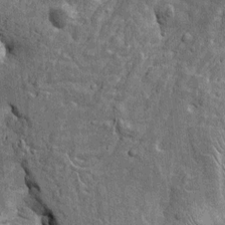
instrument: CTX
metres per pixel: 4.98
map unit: Htu
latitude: -4.2172
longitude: 156.8786
